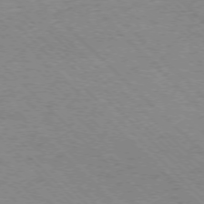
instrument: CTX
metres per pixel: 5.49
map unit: Ap
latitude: -75.4455
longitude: -79.9150
